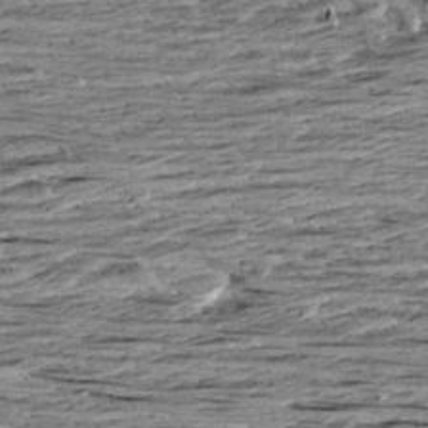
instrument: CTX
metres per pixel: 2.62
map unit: Aa
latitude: 8.5735
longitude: -139.4048
